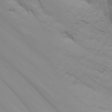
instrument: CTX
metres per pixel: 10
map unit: Nhu
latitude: -7.4643
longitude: -69.4237
